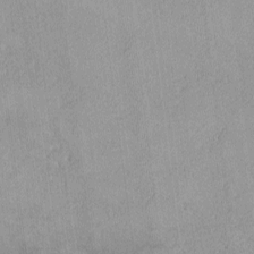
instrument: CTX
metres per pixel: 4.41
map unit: lHvf
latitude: -13.4643
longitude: -102.9136
